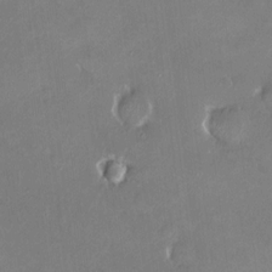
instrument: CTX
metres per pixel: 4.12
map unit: HNhu
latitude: 6.5735
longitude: 4.9730
